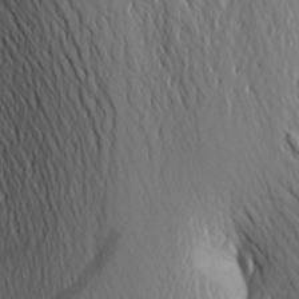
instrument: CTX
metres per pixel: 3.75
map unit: Aa
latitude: 25.5182
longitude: -149.3293
